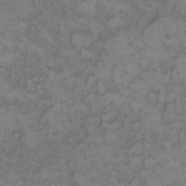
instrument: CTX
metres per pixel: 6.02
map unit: eHh
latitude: 12.5168
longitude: -63.6316
